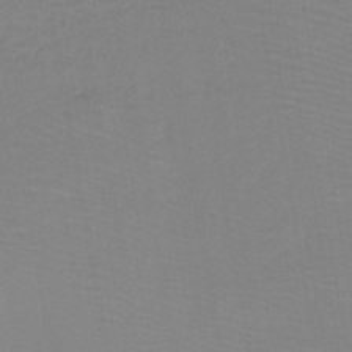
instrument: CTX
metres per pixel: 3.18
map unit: lHb
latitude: -41.1242
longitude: 52.8030
